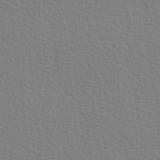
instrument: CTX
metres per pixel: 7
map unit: Hve
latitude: 2.4601
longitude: -125.4615
